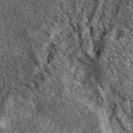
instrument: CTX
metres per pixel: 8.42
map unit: eAb
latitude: 39.4237
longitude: 109.3510
